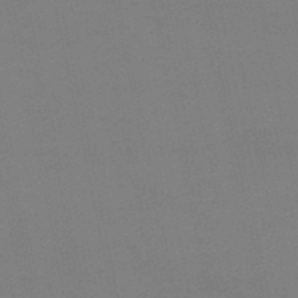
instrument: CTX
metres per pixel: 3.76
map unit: lHb
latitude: -46.8786
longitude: 58.8785
